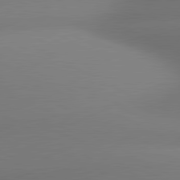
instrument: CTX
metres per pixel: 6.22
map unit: lApd
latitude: 80.8947
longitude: 133.0109
